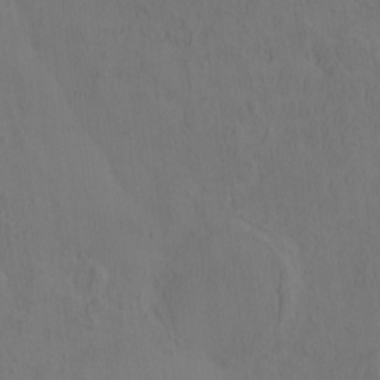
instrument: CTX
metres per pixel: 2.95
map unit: eHh
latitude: -2.8974
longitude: 17.9367
